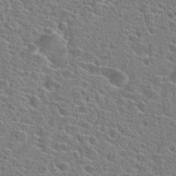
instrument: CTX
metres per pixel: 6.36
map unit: Hto
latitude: 23.5749
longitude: -44.8191
